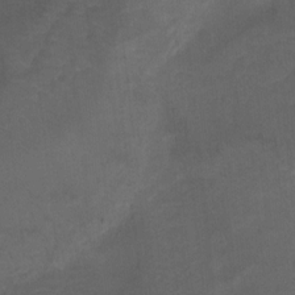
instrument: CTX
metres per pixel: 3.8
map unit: Hto
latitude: 4.9514
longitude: -32.3845
